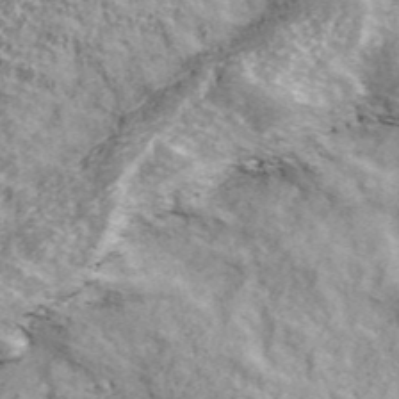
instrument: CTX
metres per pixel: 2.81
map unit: eHh
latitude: 43.7450
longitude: -90.4979
